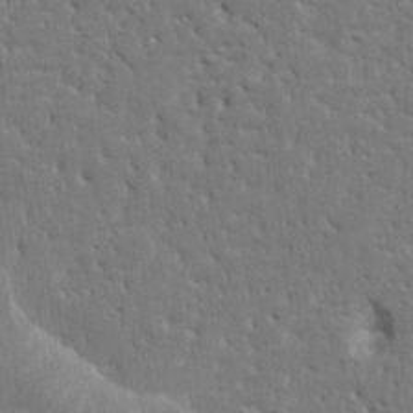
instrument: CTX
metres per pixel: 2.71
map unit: HNhu
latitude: 6.9136
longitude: -3.2537
